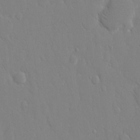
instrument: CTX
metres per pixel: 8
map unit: eHh
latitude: 14.2145
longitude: -71.2348
